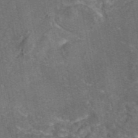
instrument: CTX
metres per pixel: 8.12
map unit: eAb
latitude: 46.1389
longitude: 107.0865
